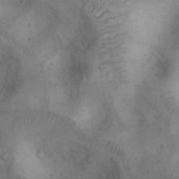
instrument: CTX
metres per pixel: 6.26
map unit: Nhu
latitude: 8.0255
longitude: -23.7072
